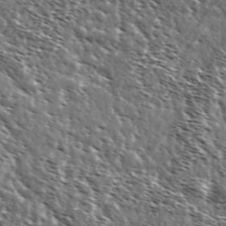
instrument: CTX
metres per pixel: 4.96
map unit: Ave
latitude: 37.6694
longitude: -108.1388
